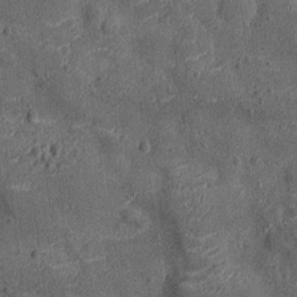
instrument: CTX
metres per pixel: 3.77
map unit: Ht
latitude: -12.1039
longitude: -21.4615
